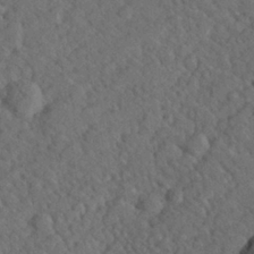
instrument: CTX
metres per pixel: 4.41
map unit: lHvf
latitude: 26.1389
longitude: 143.7099
